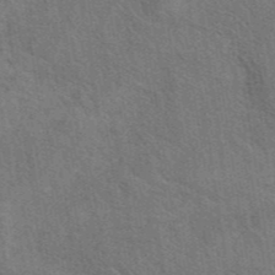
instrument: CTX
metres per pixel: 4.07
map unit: eAb
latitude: 42.9136
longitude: 110.6518
